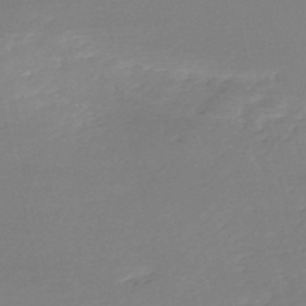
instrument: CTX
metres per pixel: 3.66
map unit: eHh
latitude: -52.9352
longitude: -25.0647
